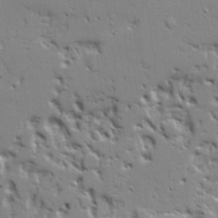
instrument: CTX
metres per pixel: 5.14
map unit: Ave
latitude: 20.0255
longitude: -127.7261
